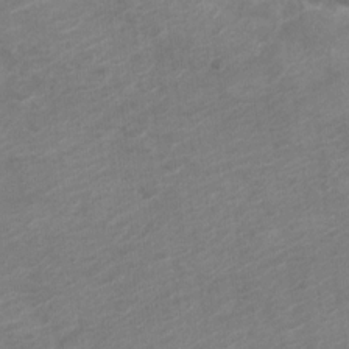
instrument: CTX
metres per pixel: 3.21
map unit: Nve
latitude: -18.7463
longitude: 107.0676
